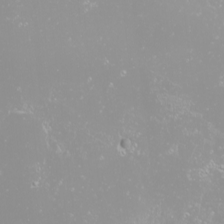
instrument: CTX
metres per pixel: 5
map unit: Nhu
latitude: -8.7274
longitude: -70.7435
